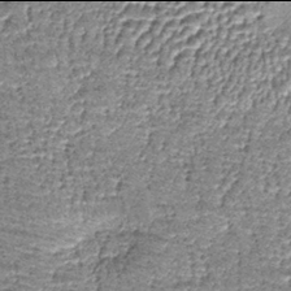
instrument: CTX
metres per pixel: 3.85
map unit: lHb
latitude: -38.0094
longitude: 67.8234
